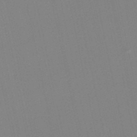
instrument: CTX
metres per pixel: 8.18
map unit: HNb
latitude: -53.5966
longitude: -39.4804
